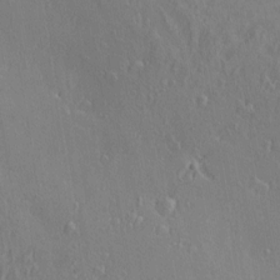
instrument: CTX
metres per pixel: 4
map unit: Nve
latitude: -7.4076
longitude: 173.7855
